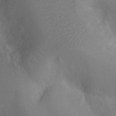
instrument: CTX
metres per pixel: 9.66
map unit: Ht
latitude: -9.9556
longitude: -23.0080
